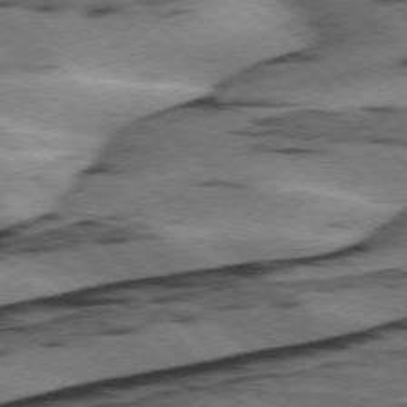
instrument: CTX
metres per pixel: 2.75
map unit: lApd
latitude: 75.8961
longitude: -78.8947
